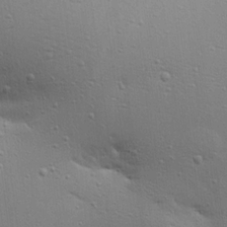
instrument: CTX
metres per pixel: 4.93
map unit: Ave
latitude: 17.8961
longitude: -141.5182
